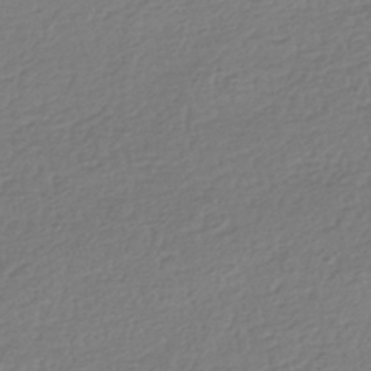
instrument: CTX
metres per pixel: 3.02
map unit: HNhu
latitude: -42.4628
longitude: 97.7667
